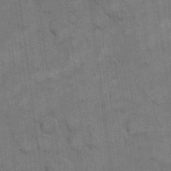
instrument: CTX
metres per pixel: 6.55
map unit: eHh
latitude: 13.5560
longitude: -65.6694
